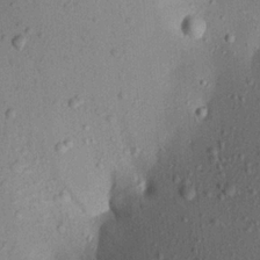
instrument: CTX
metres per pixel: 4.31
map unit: Aa
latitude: 19.8583
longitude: -147.7072
